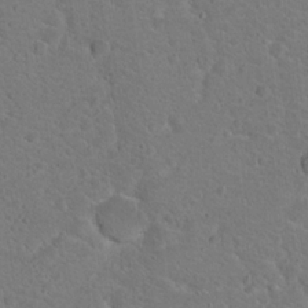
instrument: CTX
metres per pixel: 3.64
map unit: Nhu
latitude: 18.1200
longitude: -31.6883
